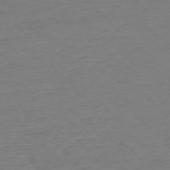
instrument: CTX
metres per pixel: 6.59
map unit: Ap
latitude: -77.2187
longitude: -97.8016
